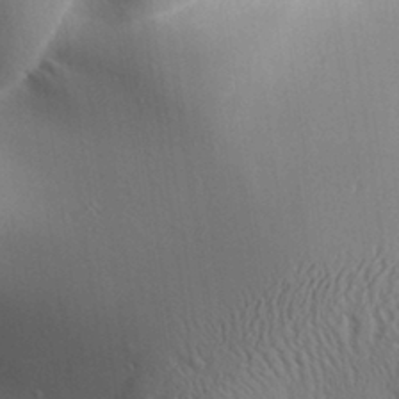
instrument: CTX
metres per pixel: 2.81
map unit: Aa
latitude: 31.5560
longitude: -142.6491
